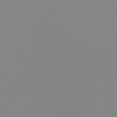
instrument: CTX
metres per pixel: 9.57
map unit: lHb
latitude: -48.8597
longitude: 75.3510
